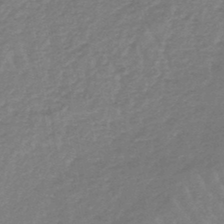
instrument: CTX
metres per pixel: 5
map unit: lHb
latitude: -44.6707
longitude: 69.5399
